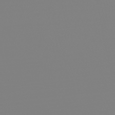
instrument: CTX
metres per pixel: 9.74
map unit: HNb
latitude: -45.8233
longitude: 56.0850
